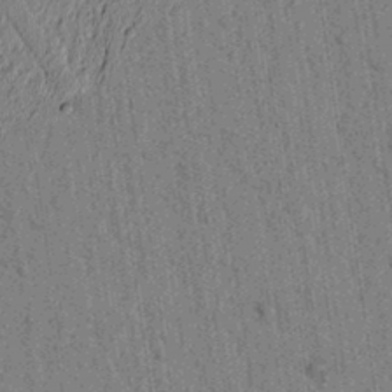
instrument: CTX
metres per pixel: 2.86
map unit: lAvf
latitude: 6.1956
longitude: 164.3307
